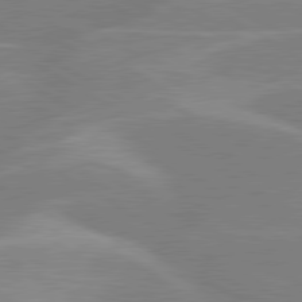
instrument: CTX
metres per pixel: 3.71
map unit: lApd
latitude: 80.2145
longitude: -123.3860
